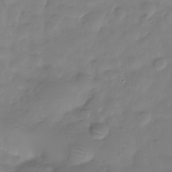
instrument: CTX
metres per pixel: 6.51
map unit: Hve
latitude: -30.3117
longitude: 95.5588
